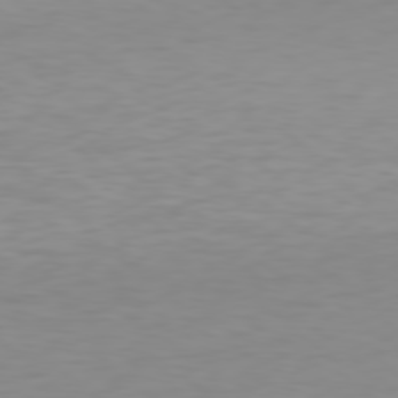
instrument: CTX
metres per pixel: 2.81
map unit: Hpe
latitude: 78.2712
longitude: -138.7435
